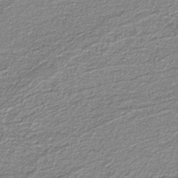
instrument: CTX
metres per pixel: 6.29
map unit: eAb
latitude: -38.4062
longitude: 51.5777
